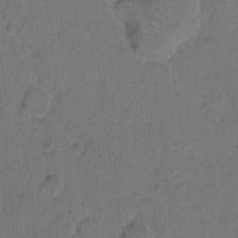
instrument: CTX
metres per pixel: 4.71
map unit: eHh
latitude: 7.2915
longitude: -63.6316
